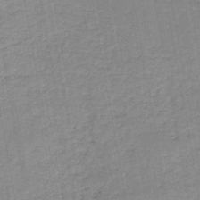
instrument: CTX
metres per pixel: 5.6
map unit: HNb
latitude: -46.2550
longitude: -37.4049
